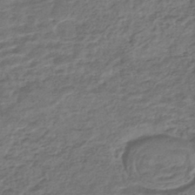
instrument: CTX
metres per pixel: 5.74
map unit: HNhu
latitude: -43.9745
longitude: 103.4643
